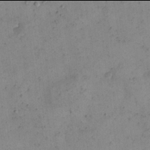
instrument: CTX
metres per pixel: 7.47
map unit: eHh
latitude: 21.9906
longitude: -66.0444
